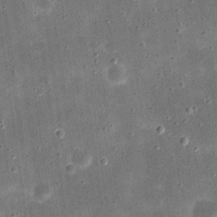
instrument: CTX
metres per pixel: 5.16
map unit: eHh
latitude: 21.2159
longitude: -66.1577
